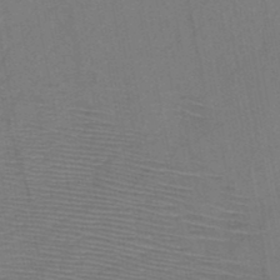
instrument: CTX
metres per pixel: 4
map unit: HNb
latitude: -46.8219
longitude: -40.1955
